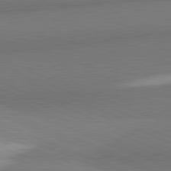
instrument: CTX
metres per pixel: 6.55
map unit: lApd
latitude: 82.1766
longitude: 160.8597
